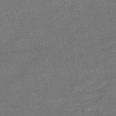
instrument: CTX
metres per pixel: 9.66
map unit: eHb
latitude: -48.5574
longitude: 86.4251
